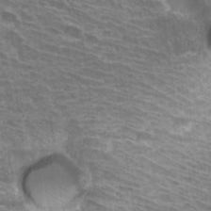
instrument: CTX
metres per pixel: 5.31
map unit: Hto
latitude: 31.4238
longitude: -41.7449
